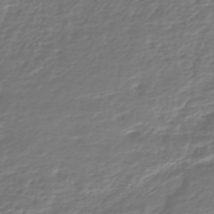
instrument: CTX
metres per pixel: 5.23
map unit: HNhu
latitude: -44.6707
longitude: 98.8219
